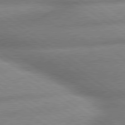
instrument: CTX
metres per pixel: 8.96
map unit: lApd
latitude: 79.8961
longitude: -168.3845
